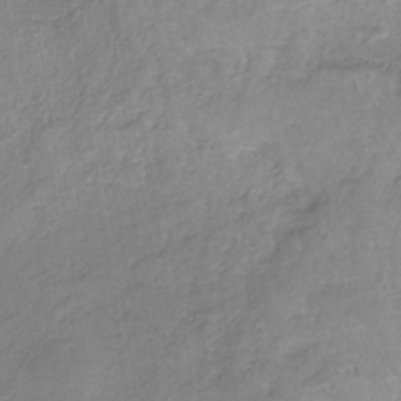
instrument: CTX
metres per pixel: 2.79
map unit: HNb
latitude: -34.8786
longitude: 56.1795
